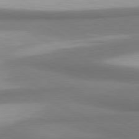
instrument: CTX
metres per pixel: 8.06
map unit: lApd
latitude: 80.6868
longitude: 176.0472
